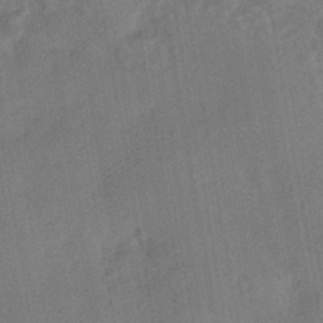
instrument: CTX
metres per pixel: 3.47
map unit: HNhu
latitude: -43.5588
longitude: 91.7100
